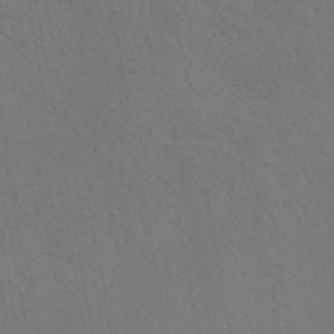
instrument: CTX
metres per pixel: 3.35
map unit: eAb
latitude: 46.0822
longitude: 112.6897
